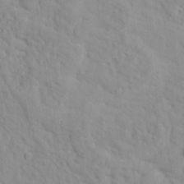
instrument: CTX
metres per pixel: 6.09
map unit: Hto
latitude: 16.3278
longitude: -36.3090
